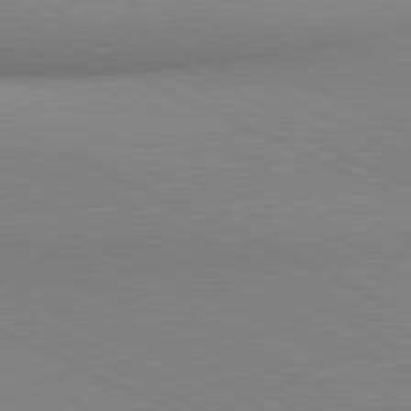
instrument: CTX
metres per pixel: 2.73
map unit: lApd
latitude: 80.8758
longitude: 143.5399
